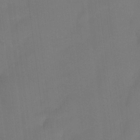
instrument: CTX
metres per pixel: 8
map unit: Htu
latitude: -13.8422
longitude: -46.2145
